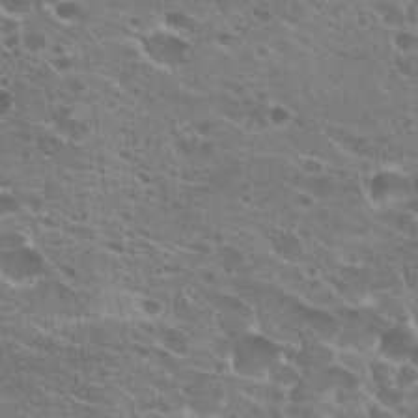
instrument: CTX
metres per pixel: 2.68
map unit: Hto
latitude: 23.4426
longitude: -41.9906
